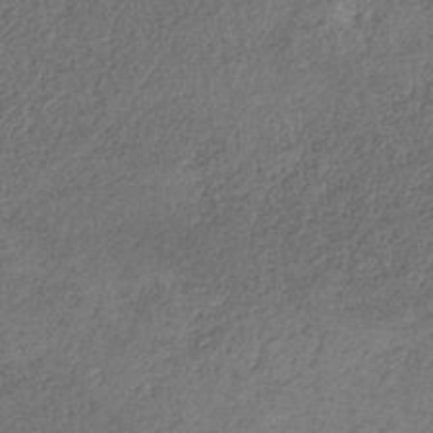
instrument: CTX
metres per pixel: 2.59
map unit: HNb
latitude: -32.0850
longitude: 59.2942
